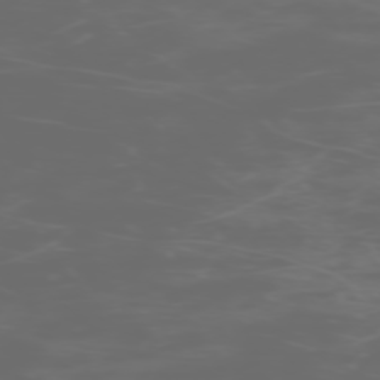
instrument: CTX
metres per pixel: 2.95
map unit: Hpe
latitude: -73.5210
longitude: 5.5210
